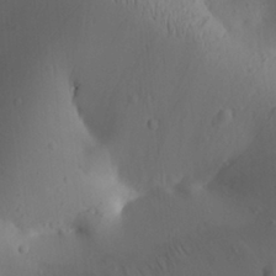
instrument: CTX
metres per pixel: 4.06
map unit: Aa
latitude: 25.6127
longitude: -143.7450
